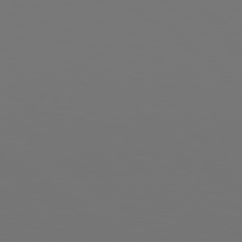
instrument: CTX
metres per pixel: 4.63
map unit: Hpe
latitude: 78.6302
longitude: -175.1970
